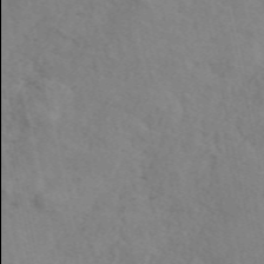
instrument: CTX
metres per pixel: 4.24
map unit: ANa
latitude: 50.4790
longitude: -81.9906
